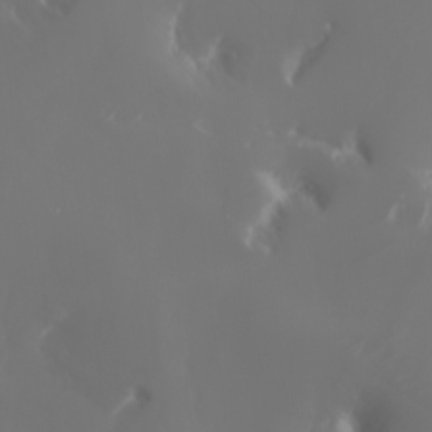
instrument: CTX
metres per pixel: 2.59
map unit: Nhu
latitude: -6.4629
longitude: -90.4601
